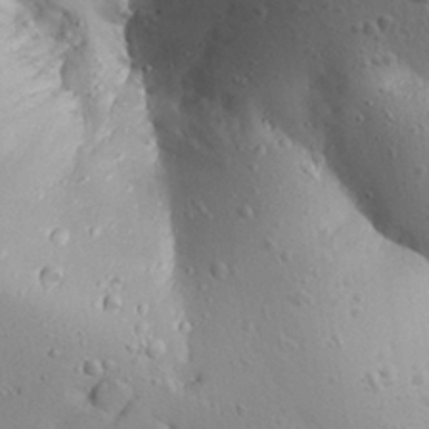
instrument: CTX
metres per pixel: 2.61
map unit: Aa
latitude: 27.3293
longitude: -128.4034
